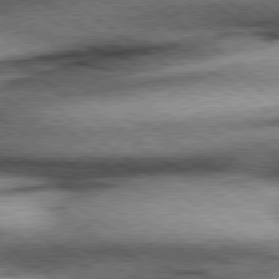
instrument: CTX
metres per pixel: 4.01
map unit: Hpe
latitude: 78.4601
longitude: -155.9150
